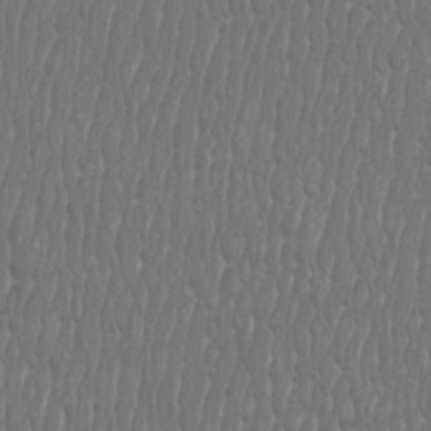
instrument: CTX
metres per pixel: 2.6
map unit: Htu
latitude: -9.2376
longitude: -76.0444
